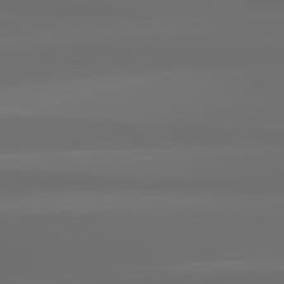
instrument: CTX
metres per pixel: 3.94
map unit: lApd
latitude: 80.7246
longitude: -136.2901
